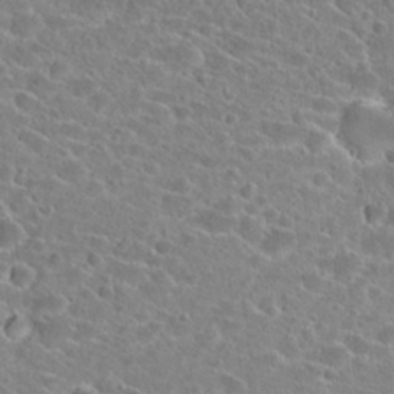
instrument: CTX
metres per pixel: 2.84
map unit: Hto
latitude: 24.5545
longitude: -45.8772
